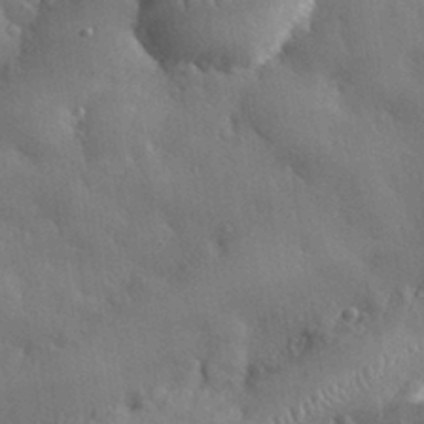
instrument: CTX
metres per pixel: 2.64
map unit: eHh
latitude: 30.2901
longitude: -79.1781
